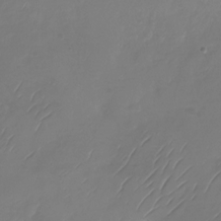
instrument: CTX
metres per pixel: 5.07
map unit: Nhu
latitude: -28.9164
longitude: -59.6316
